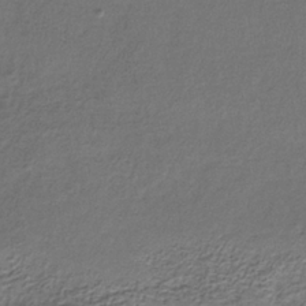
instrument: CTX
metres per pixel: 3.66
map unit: lHb
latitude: -34.7652
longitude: 63.1809
